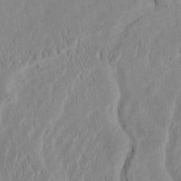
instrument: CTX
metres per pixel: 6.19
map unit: Htu
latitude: 2.3089
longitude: 148.8975
